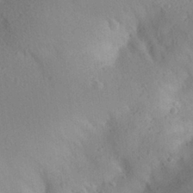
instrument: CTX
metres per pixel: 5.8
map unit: Aa
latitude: 28.0822
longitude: -145.0647
